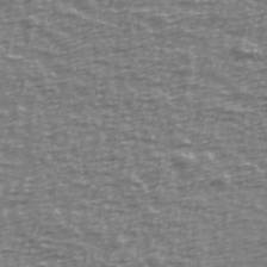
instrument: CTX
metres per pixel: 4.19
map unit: Ave
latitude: 40.1199
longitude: -113.8016
